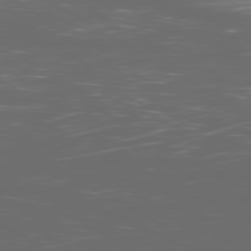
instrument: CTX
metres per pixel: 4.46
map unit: Ap
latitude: -79.5021
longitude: -74.5546
